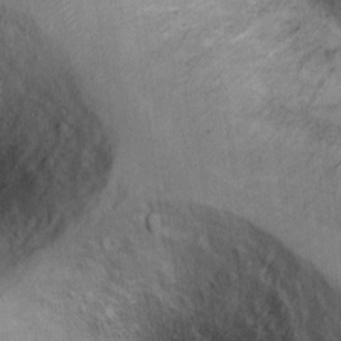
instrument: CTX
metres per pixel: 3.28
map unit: Ht
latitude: 12.0255
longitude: -32.5356
